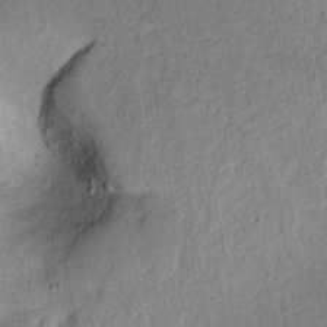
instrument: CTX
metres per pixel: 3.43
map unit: lAvf
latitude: 9.0459
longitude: 165.2943
